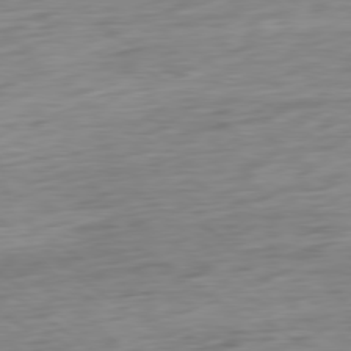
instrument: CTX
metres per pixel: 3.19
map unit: Ap
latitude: -79.6344
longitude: -70.3278
